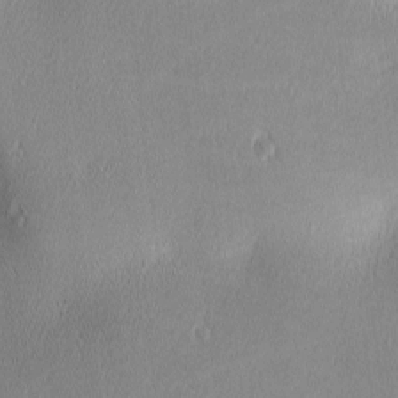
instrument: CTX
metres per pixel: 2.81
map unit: lAa
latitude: 1.6694
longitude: -117.3482
